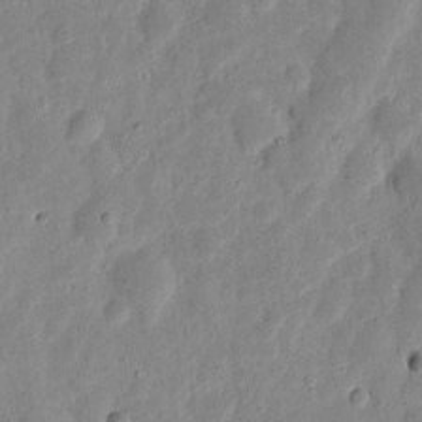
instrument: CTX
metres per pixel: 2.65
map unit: eHh
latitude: 7.7827
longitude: -71.6127
